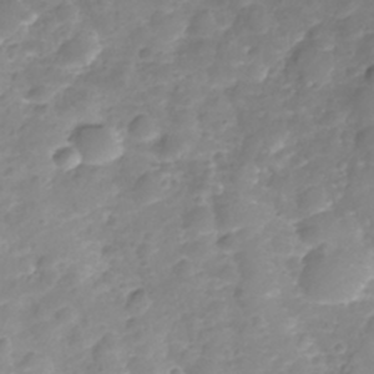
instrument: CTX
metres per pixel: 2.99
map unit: Nhe
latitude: -36.2172
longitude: -178.9514
